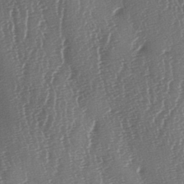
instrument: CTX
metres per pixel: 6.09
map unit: lAa
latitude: -7.1431
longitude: -129.5560
